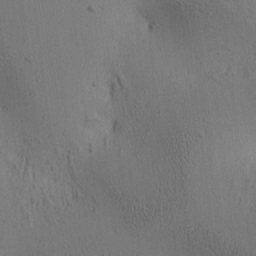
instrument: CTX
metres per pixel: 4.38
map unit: lAa
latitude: 5.9717
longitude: -114.0822
